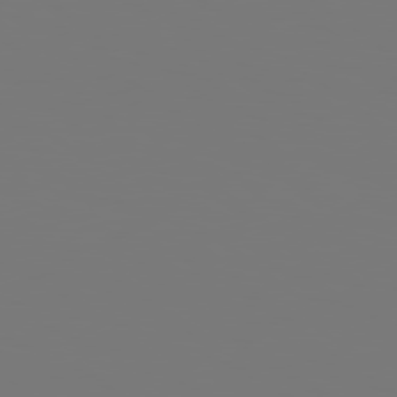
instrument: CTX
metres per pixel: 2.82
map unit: Hpe
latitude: 78.8947
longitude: -138.7624
